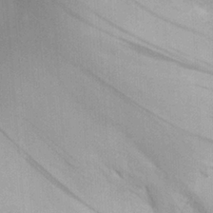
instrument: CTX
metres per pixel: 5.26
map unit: Nhu
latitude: 25.7071
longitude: -70.5923
